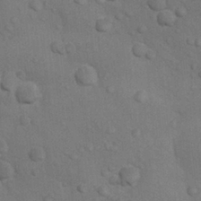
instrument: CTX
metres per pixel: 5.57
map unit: Nhu
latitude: 7.5560
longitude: -24.1199
